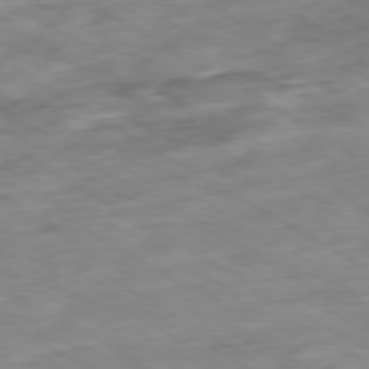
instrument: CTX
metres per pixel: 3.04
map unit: Ap
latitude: -80.1984
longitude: -74.2523
